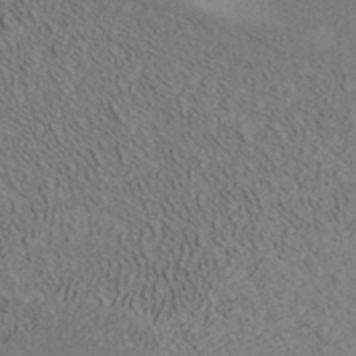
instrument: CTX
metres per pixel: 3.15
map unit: ANa
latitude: 39.1970
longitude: 21.8989
